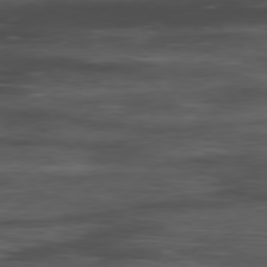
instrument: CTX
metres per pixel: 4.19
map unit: Hpe
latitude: -78.4251
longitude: 15.5022
